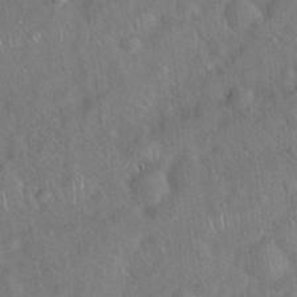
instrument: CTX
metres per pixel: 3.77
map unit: Hto
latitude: 19.4237
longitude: -53.5182
